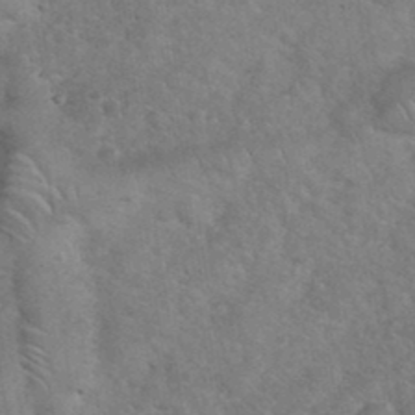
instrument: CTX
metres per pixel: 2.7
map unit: eHh
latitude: 36.6869
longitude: -64.5924
